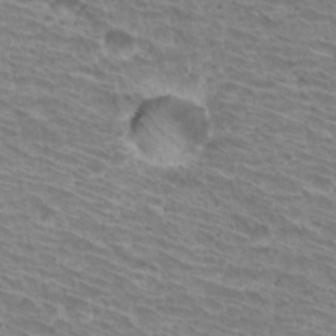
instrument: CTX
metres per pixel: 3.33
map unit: Hto
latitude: 31.1215
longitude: -41.9150
